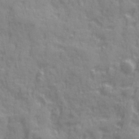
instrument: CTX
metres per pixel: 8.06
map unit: Ave
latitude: 19.9150
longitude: -132.3656
